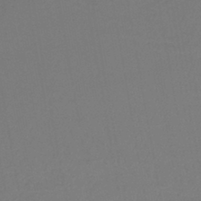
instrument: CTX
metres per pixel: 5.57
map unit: lHb
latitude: -43.1242
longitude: 74.0472
